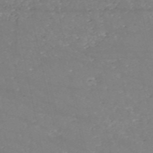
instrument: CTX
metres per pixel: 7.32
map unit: HNb
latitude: -54.3684
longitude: -37.9528
